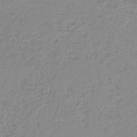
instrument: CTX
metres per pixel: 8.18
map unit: HNb
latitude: -40.4818
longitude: 49.5966
